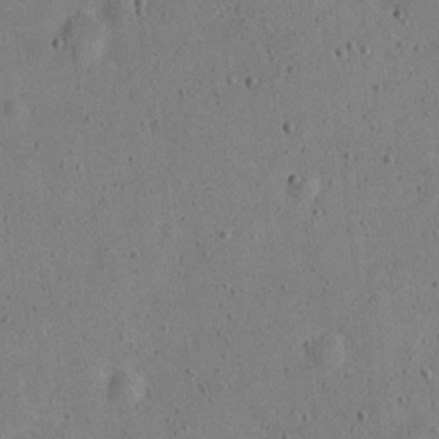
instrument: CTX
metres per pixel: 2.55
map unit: Nve
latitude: -25.0675
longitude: 107.1809
